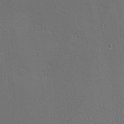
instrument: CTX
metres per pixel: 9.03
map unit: Nhu
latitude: 0.1955
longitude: -76.8380
